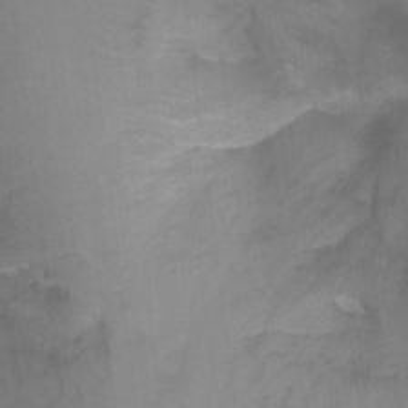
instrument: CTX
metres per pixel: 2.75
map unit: Ht
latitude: -8.8786
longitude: -36.7813
